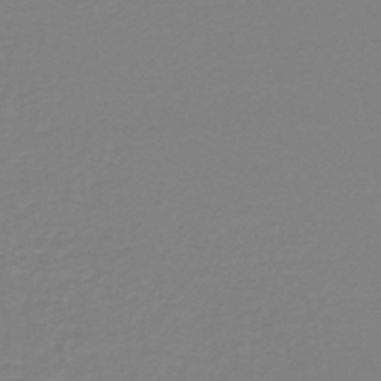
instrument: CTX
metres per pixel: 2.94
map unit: HNhu
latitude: -47.3887
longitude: 98.6707
